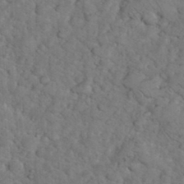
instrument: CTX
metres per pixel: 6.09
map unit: eHh
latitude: 36.1578
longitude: -64.9892
